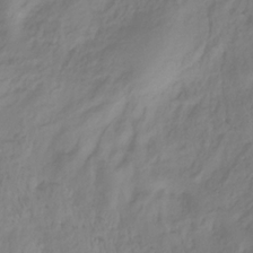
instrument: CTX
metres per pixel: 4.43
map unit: HNhu
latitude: -28.7652
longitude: 67.7289
